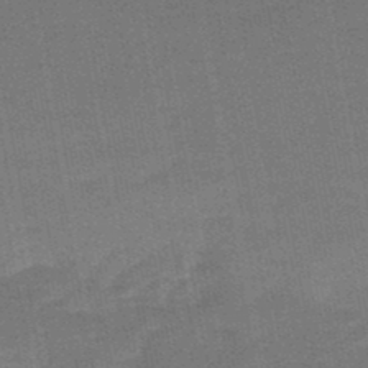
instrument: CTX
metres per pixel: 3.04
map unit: HNb
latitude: -47.8611
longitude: -39.2159
